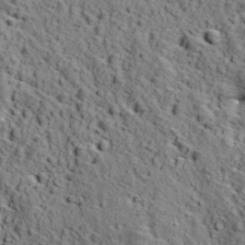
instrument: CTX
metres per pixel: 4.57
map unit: Ave
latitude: 11.9150
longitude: -105.2348
